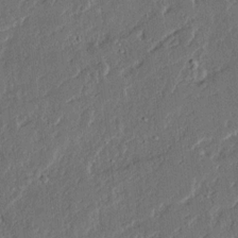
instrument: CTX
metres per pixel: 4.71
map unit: Ave
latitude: 14.5546
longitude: -136.7813
